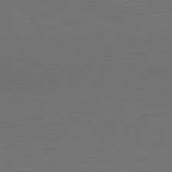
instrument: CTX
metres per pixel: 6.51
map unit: Hpe
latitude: -82.6329
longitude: 11.7100
